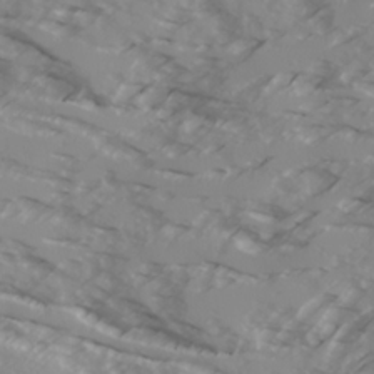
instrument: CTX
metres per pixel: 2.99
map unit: Ave
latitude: 17.5371
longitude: -129.1970
